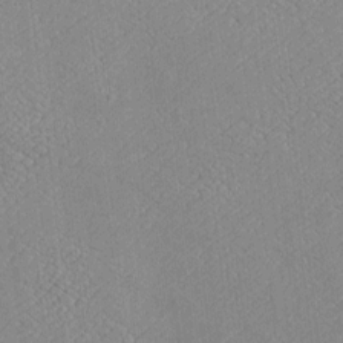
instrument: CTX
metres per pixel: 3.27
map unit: Htu
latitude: -6.8408
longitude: 156.1228
